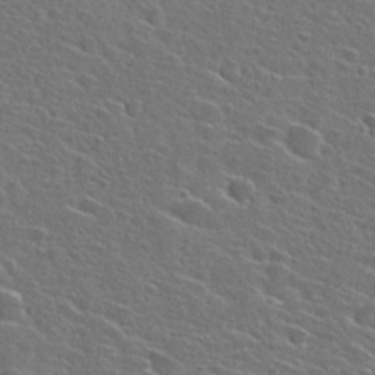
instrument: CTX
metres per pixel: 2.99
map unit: Hto
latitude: 27.1403
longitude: -46.8758
